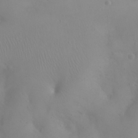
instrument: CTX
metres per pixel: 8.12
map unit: eHh
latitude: 24.8569
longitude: -64.3656
